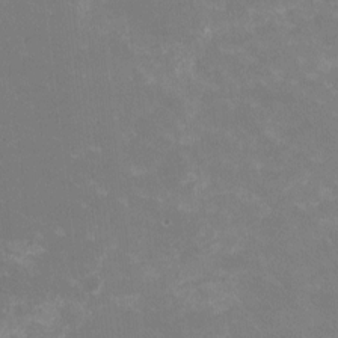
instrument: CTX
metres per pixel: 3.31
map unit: HNhu
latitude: -1.3699
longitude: -3.6694
